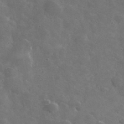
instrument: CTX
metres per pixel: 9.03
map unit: lHvf
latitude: 36.5168
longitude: -90.6679
